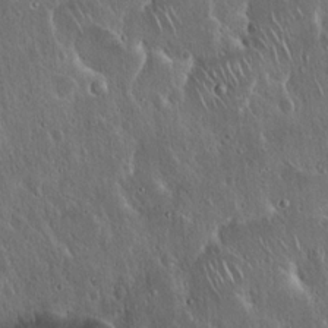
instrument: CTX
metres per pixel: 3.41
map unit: Hto
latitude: 17.8017
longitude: -56.7246
